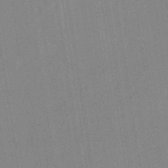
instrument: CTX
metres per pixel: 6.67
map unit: eHb
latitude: -35.6533
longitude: 73.9367
